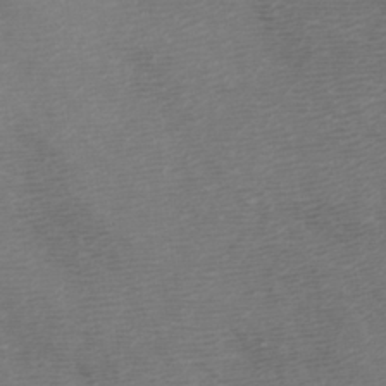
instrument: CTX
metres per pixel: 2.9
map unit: Htu
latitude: -5.5588
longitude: -72.4790
